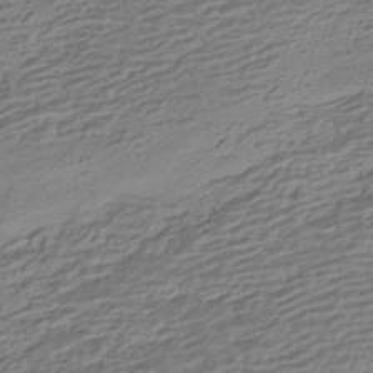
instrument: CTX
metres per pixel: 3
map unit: HNhu
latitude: -42.6707
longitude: 100.9163
